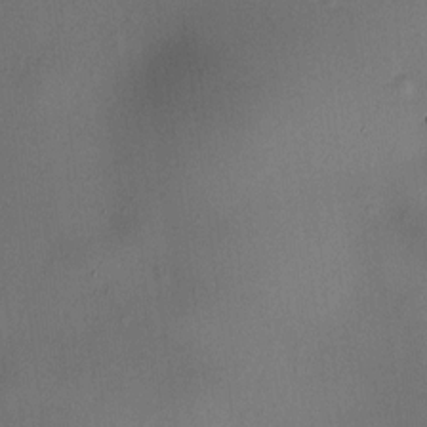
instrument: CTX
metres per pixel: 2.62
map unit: HNhu
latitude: 9.1781
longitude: 14.2362
